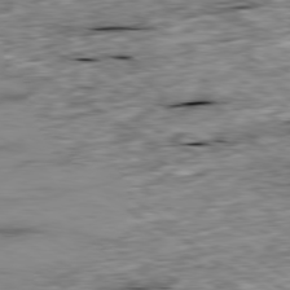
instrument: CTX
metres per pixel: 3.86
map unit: Ap
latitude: -80.0094
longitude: -90.6113
